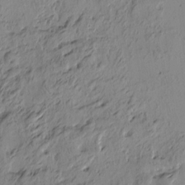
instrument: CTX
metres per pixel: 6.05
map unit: Htu
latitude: -4.1794
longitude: -177.1781
